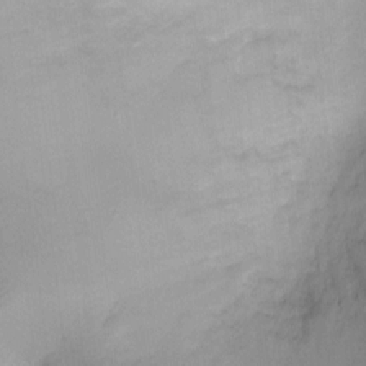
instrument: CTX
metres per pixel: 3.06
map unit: Ht
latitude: -8.6140
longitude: -21.4805
